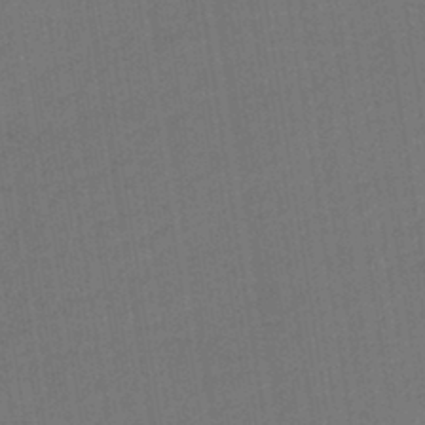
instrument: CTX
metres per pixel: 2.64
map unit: lHb
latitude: -43.3320
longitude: 68.5951
